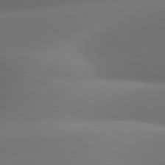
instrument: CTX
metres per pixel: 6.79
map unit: lApd
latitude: 81.3859
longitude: 134.3873
